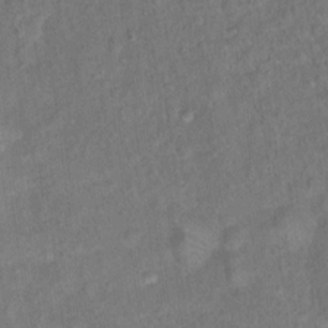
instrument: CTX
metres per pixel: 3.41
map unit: Ht
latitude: 14.8002
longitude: -40.4412
